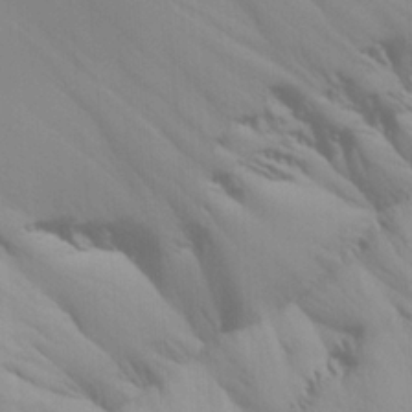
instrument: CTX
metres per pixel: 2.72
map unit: Aa
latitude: 25.6127
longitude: -131.4805
